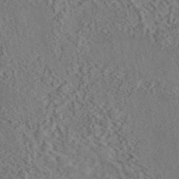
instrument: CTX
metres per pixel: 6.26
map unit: eAb
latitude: 43.3104
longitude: 114.8030
